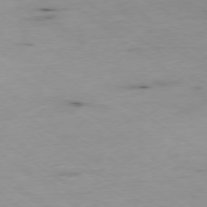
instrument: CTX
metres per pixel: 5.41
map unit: Ap
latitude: -78.8408
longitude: -72.7436
